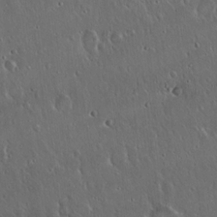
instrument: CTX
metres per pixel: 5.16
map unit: Hto
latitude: 17.4237
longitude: -57.3292
